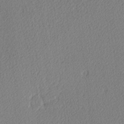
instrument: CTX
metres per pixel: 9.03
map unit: lAa
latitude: -10.4440
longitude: -127.2537
